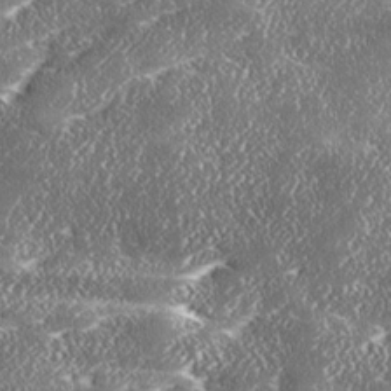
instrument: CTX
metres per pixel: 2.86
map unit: Ave
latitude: 17.7639
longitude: -137.3860
